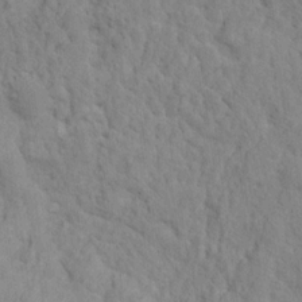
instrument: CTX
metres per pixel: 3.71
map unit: Hto
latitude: 13.9150
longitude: -38.0444
